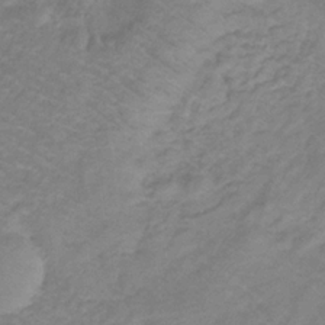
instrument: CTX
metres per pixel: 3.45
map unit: lHb
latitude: -31.5399
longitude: 66.8219
